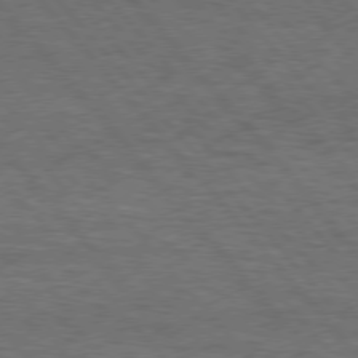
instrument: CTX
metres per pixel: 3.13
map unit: Hpe
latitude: 75.9717
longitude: -157.6882
